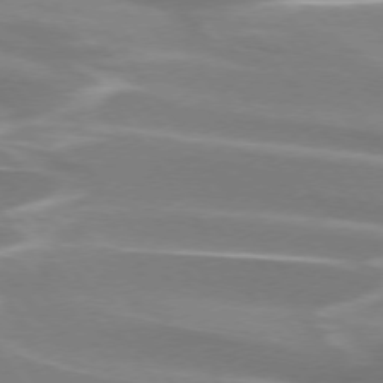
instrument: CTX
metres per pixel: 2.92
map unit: lApd
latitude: 73.9528
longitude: -62.2712
